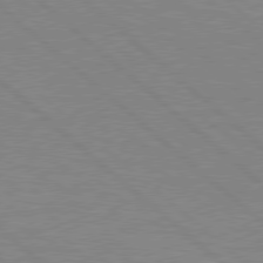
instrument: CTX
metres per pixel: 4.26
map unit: Hpe
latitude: 78.1389
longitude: -123.2537
